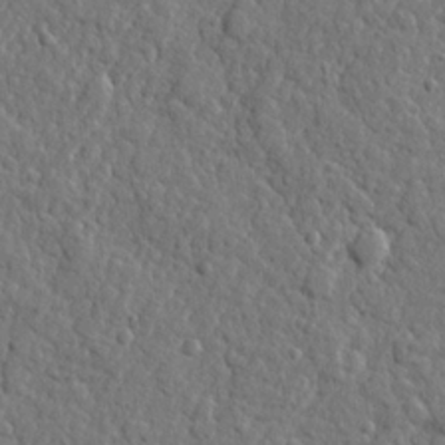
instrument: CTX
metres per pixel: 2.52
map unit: lHvf
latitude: 23.3293
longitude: 143.2753
